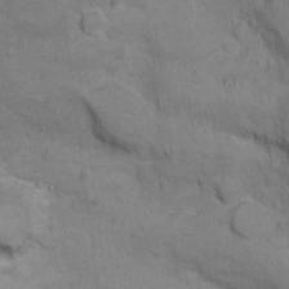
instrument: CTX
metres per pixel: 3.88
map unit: Ht
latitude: 10.7246
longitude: -32.9703
